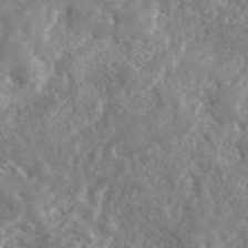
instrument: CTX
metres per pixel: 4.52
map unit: eAb
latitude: 44.9325
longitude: 128.5385
